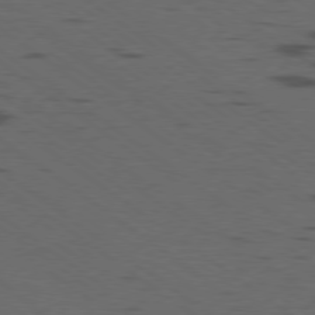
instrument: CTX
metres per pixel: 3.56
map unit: Ap
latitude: -79.6155
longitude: -99.8394
